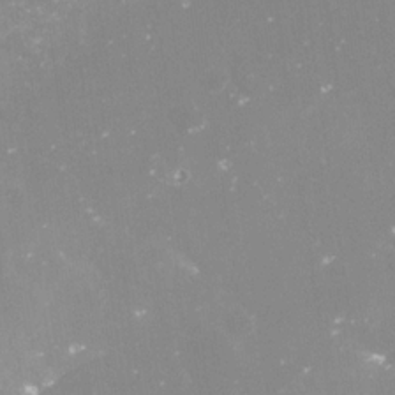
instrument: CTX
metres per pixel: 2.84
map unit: Nve
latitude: -17.9178
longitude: -59.0459
